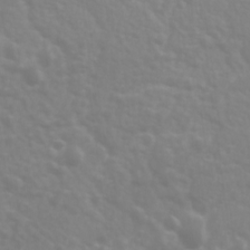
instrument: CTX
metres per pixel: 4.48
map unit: Ave
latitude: 18.2711
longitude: -133.6505
